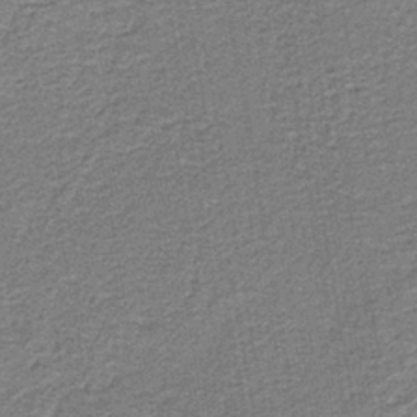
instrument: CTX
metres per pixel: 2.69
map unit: HNb
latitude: -39.7667
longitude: 51.0675
